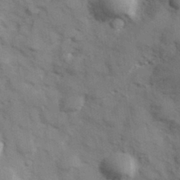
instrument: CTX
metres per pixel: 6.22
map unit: Hve
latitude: 32.5924
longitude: 151.0297
